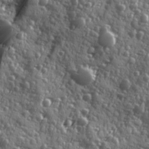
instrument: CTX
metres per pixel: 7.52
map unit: Ave
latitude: 11.9717
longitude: -103.5371
